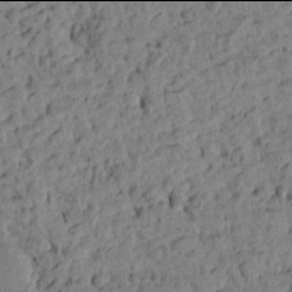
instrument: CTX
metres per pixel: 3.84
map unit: Htu
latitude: -2.0094
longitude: 179.2754
